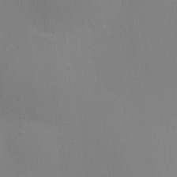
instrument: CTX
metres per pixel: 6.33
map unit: HNhu
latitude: 6.6490
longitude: -4.5924
